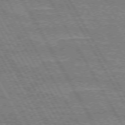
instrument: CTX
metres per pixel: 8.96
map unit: lApd
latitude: 72.8191
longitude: -55.3104
